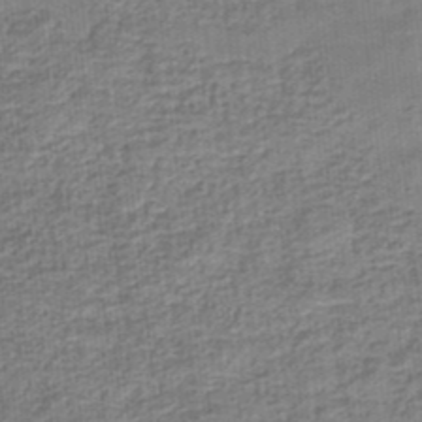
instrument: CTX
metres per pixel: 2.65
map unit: eHb
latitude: -34.7652
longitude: 79.4265
